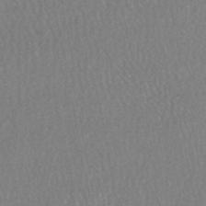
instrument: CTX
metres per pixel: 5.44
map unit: HNhu
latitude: -47.6722
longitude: 98.2550
